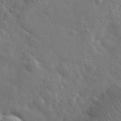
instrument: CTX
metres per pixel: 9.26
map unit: lHvf
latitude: 35.7071
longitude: -88.0444
